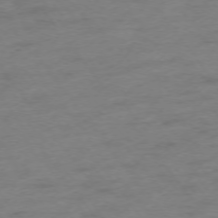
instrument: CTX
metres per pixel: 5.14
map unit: Ap
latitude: -75.0298
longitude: -73.0081
